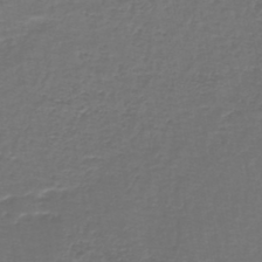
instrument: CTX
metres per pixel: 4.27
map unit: lHb
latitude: -43.8422
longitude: 57.2754
